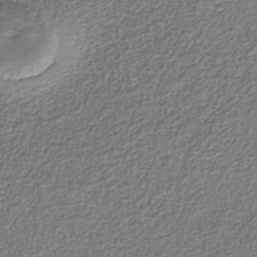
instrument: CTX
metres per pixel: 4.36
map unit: eAb
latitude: -38.1228
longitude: 52.4629
